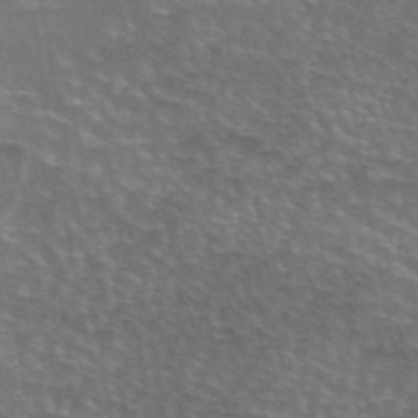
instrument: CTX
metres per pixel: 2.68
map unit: eAb
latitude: 44.9513
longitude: 107.4833
